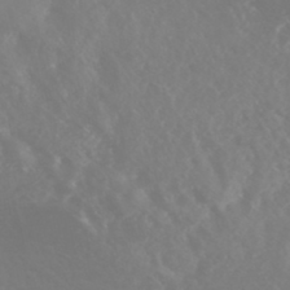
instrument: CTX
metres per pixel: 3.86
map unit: Nhe
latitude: -46.9541
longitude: -171.2159
